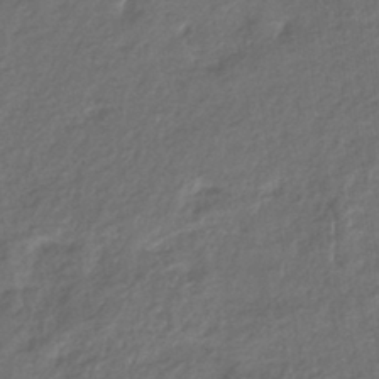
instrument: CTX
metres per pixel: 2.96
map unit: eHb
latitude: -39.5399
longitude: 78.7841
